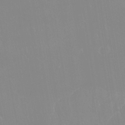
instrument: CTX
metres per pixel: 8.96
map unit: Htu
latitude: -15.2187
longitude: -47.7828
